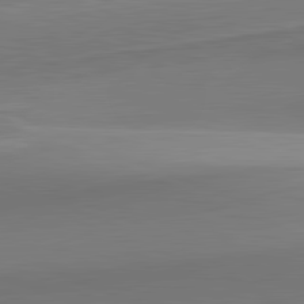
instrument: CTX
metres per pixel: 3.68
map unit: lApd
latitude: 82.0822
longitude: 142.0661
